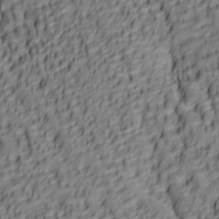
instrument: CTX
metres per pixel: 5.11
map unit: lAa
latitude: 6.0444
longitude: -116.3467
